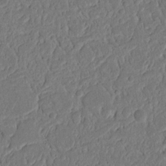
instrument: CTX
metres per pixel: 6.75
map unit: Nhu
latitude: 15.4805
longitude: -74.6302
